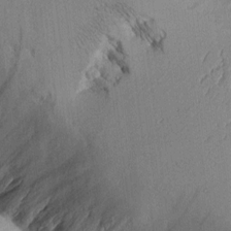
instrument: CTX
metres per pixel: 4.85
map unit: Aa
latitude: 10.3845
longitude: -127.4238
